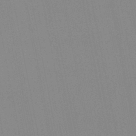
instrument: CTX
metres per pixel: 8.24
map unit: HNb
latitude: -45.4454
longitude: 55.8045
